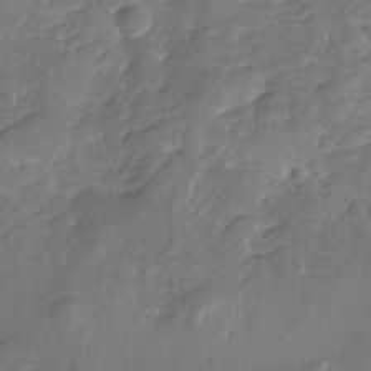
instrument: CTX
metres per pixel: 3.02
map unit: Nhu
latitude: -19.7100
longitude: -57.1025
